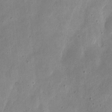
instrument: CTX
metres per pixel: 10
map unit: eHh
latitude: 7.4804
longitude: -71.8583
